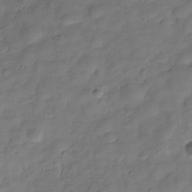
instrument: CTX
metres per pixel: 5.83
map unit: Hve
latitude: -29.3321
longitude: 94.3495
